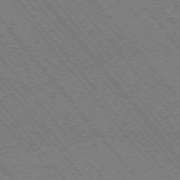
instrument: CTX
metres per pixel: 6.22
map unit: Hpe
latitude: -75.5966
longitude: -13.0837
